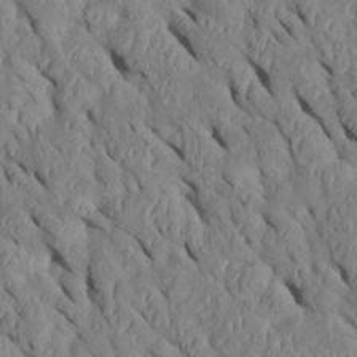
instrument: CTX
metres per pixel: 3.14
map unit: Htu
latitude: 1.1403
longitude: 148.5196
